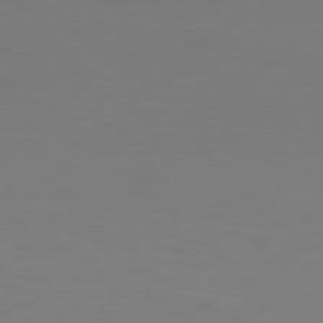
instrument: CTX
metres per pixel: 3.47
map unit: Hpe
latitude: 77.4237
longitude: -131.6883
